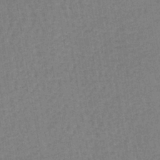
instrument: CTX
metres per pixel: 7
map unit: lHb
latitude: -41.4265
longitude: 60.6518
